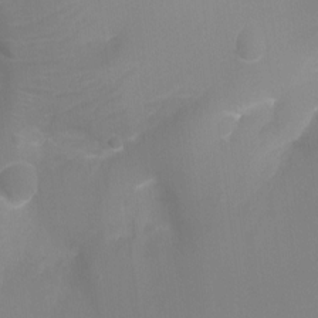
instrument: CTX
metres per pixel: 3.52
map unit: Ht
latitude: -8.7841
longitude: -24.1955
